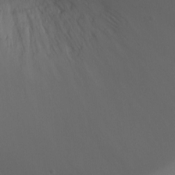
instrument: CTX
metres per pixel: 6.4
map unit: Ht
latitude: 1.3859
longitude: -20.6680
